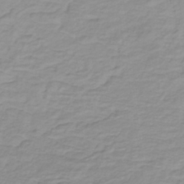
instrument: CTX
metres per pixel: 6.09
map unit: lHb
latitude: -31.9745
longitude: 65.8045
